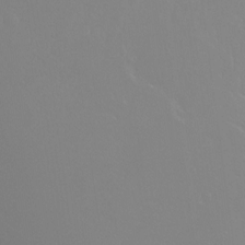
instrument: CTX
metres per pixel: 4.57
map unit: Ht
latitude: -14.7841
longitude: -43.1781
